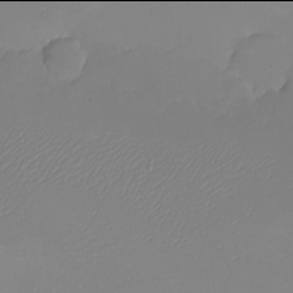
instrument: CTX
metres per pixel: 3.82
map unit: eHh
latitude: -6.0094
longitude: -82.4601
